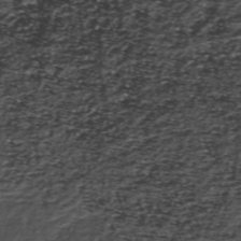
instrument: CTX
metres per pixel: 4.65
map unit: ANa
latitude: -40.7274
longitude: 103.1431
